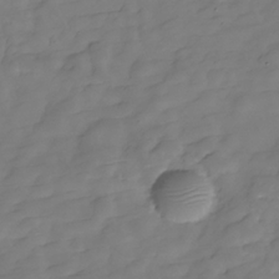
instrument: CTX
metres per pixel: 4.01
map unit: Hve
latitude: -29.6722
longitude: 91.7667
